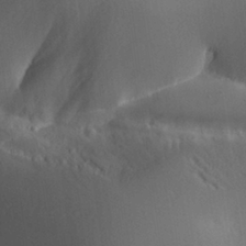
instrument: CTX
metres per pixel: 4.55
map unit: Aa
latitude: 26.6491
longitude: -130.9325
